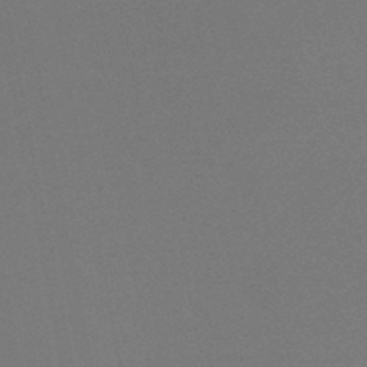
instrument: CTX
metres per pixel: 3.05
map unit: lHb
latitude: -47.5399
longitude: 69.0297
